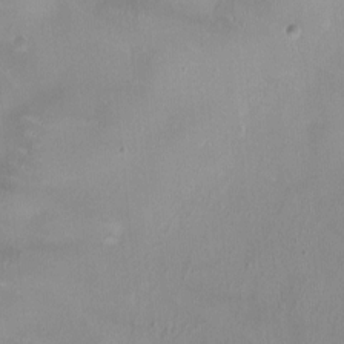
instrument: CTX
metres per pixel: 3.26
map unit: HNhu
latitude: 0.4412
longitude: -3.3104
